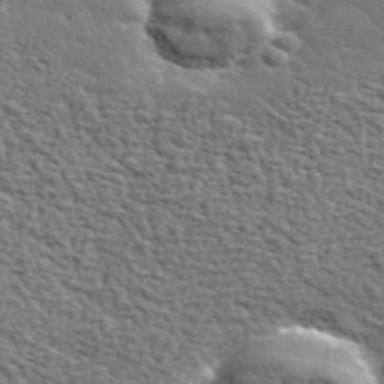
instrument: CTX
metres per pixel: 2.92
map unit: lHvf
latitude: 37.4616
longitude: -88.8002
